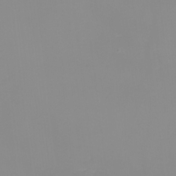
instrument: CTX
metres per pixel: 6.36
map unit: Nhu
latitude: -8.8597
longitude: -81.9150
